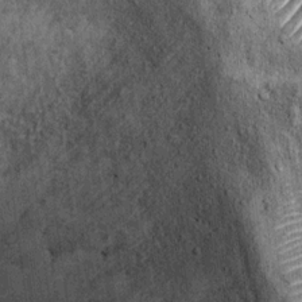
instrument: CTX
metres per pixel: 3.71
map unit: Ht
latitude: 10.2145
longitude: -38.0822
